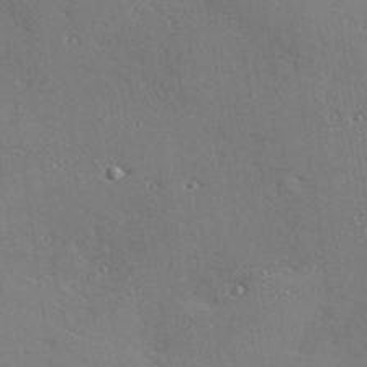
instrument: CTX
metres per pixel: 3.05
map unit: Hve
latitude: 26.7624
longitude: -91.7828
